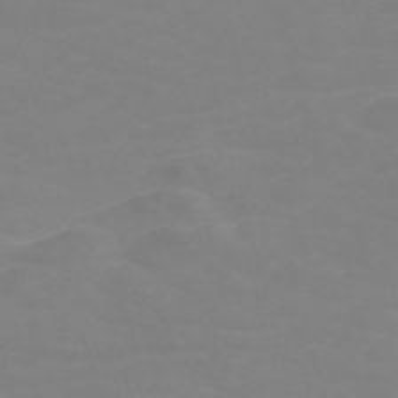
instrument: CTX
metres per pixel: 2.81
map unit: Nve
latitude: -59.2942
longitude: 60.4251
